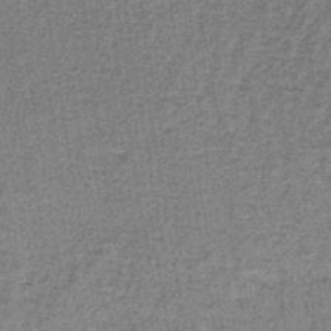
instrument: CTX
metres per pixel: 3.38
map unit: lHb
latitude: -40.2361
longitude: 58.7085
